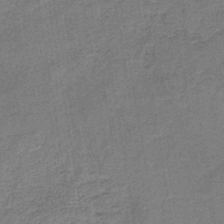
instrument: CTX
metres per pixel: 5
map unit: HNb
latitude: -38.5007
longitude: 50.4818
